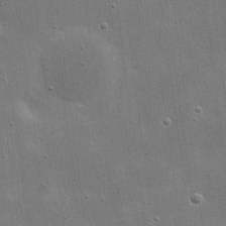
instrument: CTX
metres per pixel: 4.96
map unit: eHh
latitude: 21.7828
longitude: -66.9513
